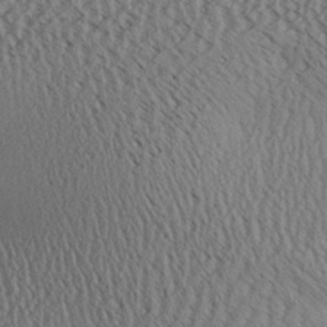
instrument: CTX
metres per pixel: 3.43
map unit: Aa
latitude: 26.1956
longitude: -134.0633
